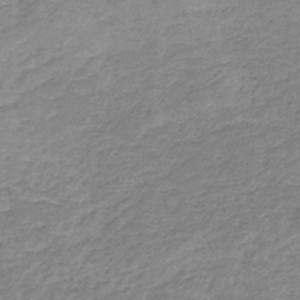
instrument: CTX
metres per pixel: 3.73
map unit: HNb
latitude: -36.5762
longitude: 50.7652
